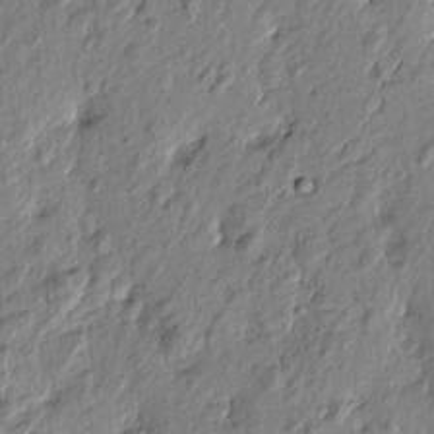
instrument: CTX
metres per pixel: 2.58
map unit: Htu
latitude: -2.2172
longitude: -179.1403
